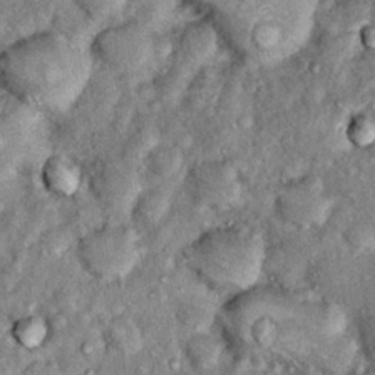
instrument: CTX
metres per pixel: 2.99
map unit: Hto
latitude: 14.9325
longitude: -35.5371
